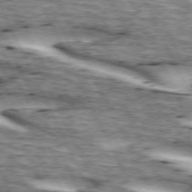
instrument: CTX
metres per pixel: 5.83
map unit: lApd
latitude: 73.1404
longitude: -54.9514
